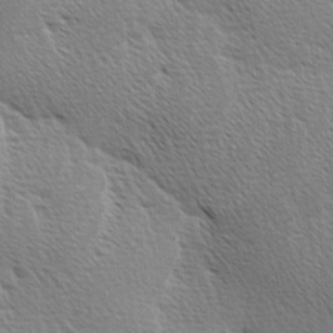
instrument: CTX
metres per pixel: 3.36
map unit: Ave
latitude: 0.6679
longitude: -114.9513
